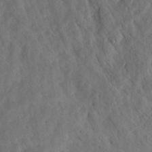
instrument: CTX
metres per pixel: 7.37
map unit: Ave
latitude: 23.3859
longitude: -132.4979
